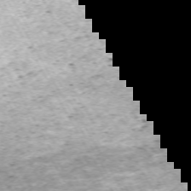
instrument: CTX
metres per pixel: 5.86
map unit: Hpe
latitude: -70.7652
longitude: 13.8611
